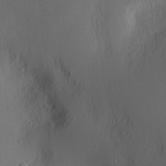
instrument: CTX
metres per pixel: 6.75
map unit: Nve
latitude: -8.7652
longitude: 175.7855
